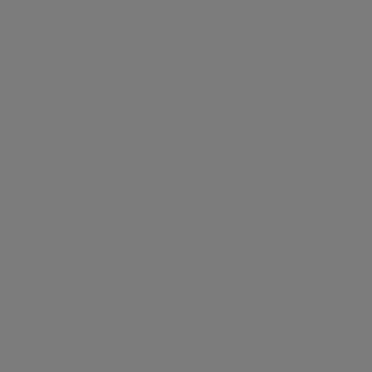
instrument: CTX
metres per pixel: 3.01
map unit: Hpe
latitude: 78.1767
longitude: -162.9325
